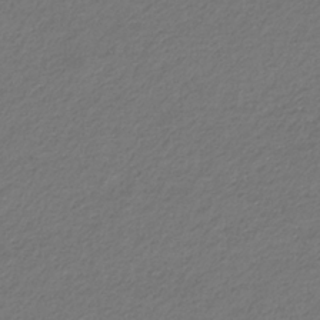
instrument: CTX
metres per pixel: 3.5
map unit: eHb
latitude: -32.9353
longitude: 70.1417
